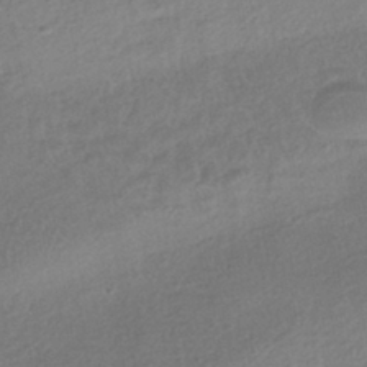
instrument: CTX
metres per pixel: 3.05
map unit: HNhu
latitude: -41.4454
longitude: 95.1431
